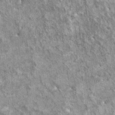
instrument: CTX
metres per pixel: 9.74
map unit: HNhu
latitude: 3.1970
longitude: 4.8597
